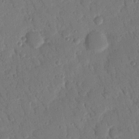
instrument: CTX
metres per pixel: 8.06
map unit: Nhu
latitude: 17.4049
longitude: -78.9325
